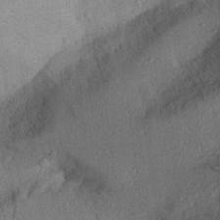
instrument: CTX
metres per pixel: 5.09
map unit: Aa
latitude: 28.3845
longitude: -145.4237
